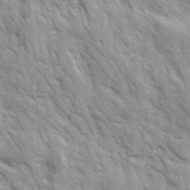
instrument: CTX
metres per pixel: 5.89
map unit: Ave
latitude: 16.4601
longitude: -131.6883
